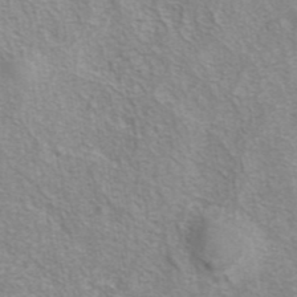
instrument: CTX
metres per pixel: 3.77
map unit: eAb
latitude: 42.0444
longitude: 106.0850
